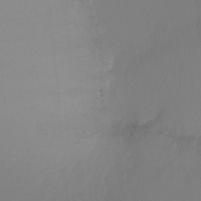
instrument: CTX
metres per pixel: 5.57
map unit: Ht
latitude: -16.7275
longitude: -41.4993
